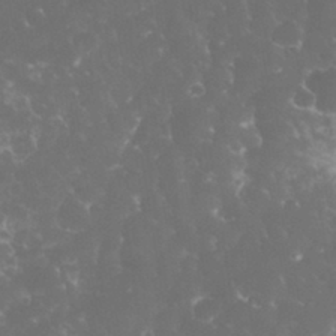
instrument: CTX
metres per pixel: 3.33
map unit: eHh
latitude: 32.8002
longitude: -63.5938
